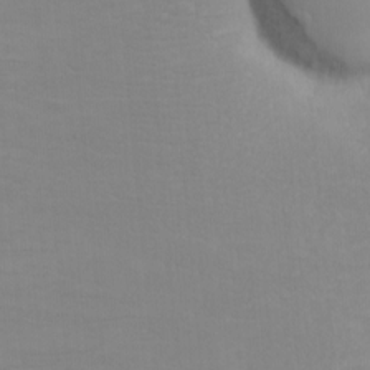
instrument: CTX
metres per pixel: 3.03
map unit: eHh
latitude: -5.6344
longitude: -83.4426
